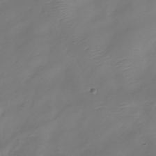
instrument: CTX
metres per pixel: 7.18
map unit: Hve
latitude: -32.4251
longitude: 93.4454
